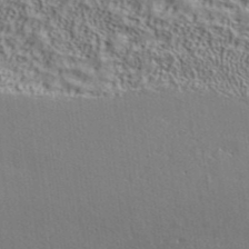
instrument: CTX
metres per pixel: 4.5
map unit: ANa
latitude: 39.0647
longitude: 28.7085
